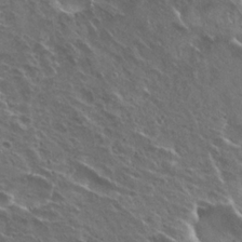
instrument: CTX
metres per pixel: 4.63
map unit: Hto
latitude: 23.1781
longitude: -30.6302
